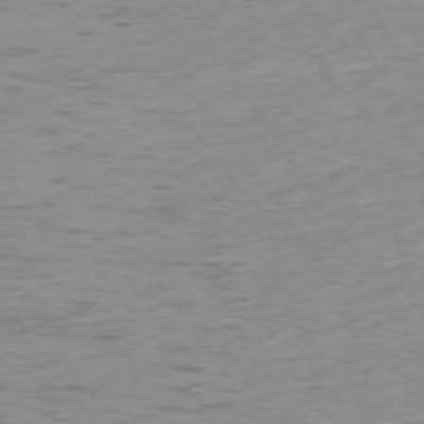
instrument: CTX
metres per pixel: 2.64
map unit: Ap
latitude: -74.9164
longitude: -79.6505
